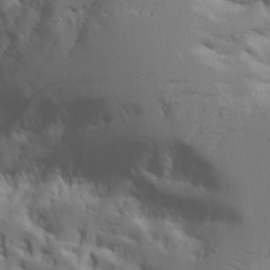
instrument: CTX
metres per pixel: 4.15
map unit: Aa
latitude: 21.1026
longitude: -124.3278
